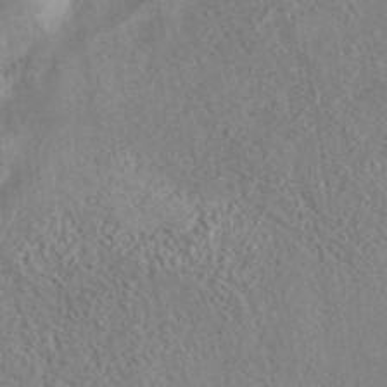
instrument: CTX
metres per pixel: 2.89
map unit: eAb
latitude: 40.6112
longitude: 104.5384
